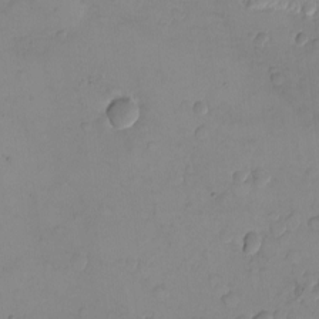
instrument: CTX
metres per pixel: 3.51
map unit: eHh
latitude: -9.8611
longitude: -66.0822
